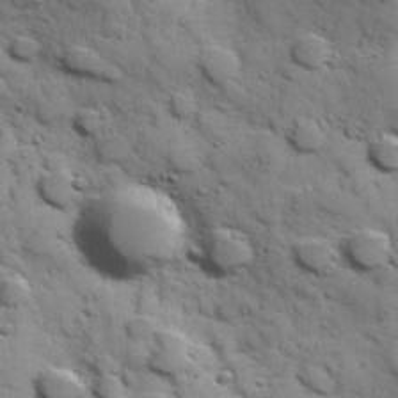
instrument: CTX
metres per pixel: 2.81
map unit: Hve
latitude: 24.3845
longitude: 147.4643
